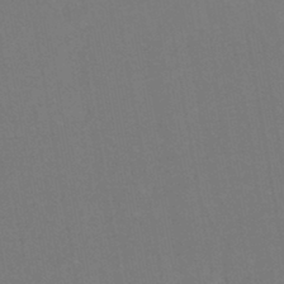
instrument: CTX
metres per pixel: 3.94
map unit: eHh
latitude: -44.4440
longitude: -28.9513
